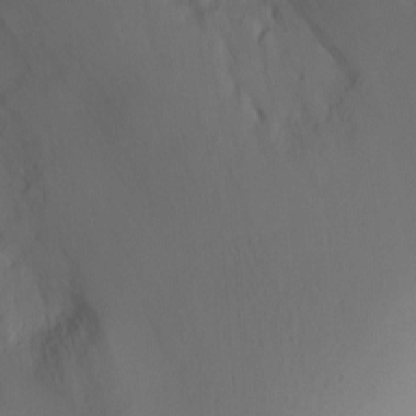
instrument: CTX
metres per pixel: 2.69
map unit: Ht
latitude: -2.5195
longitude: -28.4412
